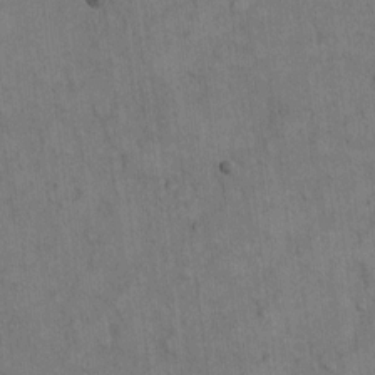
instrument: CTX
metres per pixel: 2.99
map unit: Hto
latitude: 10.3656
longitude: -61.0080
